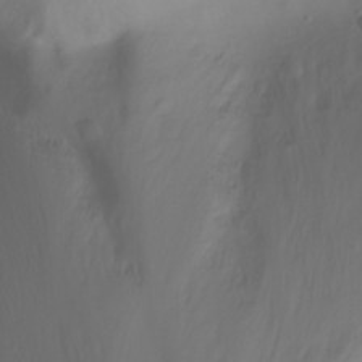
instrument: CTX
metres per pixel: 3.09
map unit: Nhu
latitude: -11.6533
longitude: -64.8380
